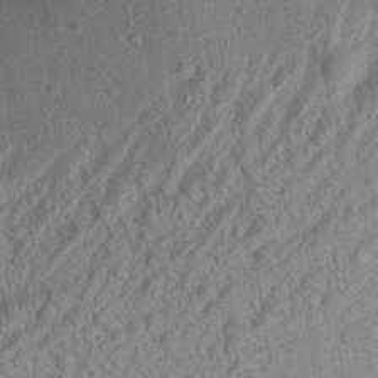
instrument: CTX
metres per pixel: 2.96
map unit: Aa
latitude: 22.0255
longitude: -143.2159
